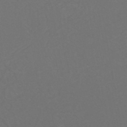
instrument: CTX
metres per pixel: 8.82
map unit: eHh
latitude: -44.0850
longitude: -29.1214
